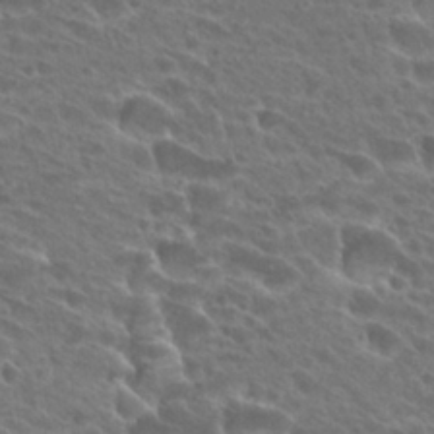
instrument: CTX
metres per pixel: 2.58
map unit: Hto
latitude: 27.8206
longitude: -39.0458
